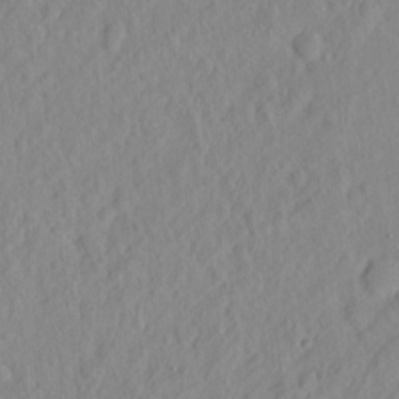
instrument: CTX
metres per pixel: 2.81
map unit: Hto
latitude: -6.8408
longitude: -47.6127
